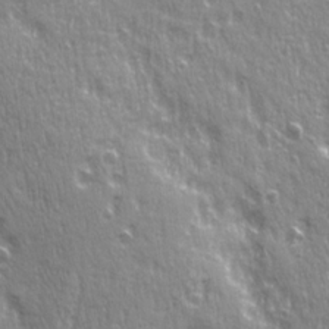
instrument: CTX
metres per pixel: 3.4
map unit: Ave
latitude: 21.6505
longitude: -135.4426
